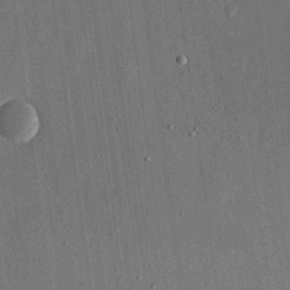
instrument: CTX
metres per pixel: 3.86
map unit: eHh
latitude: 18.3278
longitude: -69.8772
